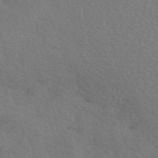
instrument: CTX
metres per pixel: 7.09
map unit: eAb
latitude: 51.0647
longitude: 116.9352
